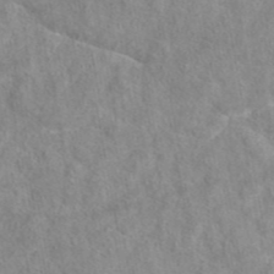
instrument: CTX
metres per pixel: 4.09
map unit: eAb
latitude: 44.5357
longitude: 108.4629
